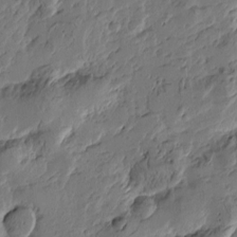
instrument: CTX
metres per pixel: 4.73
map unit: Htu
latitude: -3.1809
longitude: -178.2712
